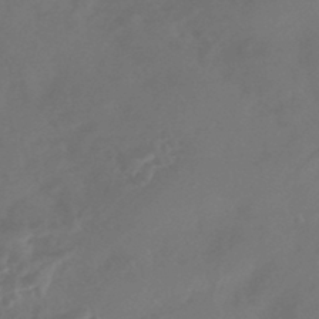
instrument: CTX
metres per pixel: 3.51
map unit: HNhu
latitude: -43.9178
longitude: 91.3132
